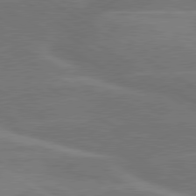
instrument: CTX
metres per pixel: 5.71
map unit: lApd
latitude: 79.9717
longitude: -122.9136
